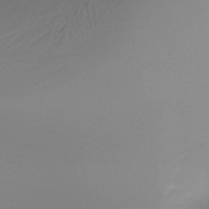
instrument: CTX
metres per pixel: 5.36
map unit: Ht
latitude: -12.1984
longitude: -47.1215
